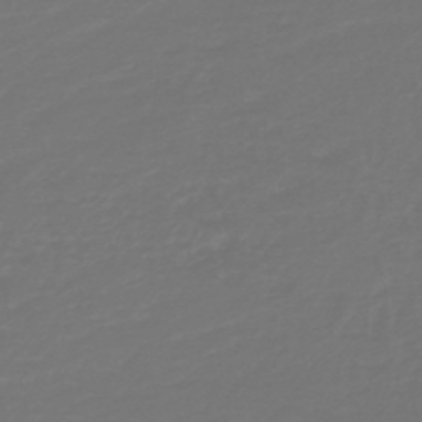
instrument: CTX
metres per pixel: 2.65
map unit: HNb
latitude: -47.1242
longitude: 55.6722
